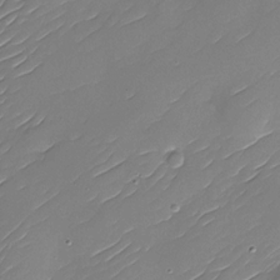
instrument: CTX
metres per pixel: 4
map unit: Nhu
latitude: -30.0094
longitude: -73.2726
